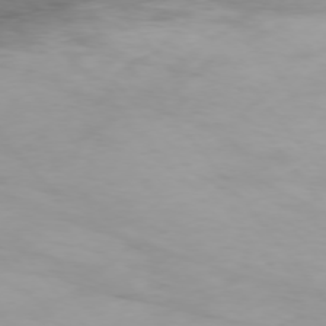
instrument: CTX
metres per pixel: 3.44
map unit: Ap
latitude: -77.0675
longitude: -68.5924
